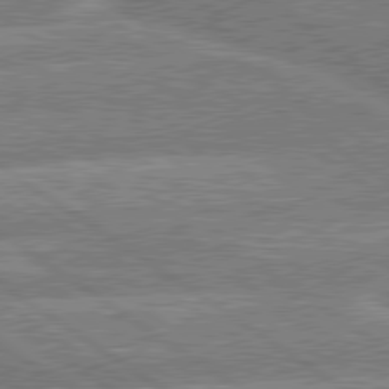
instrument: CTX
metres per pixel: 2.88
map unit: lApd
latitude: 79.8961
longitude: -157.0458
